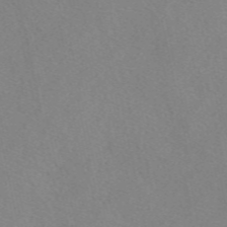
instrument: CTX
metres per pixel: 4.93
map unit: eAb
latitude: 49.0647
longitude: 107.3888
